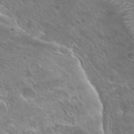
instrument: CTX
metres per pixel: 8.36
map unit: Hto
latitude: 28.4790
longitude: -40.0255
